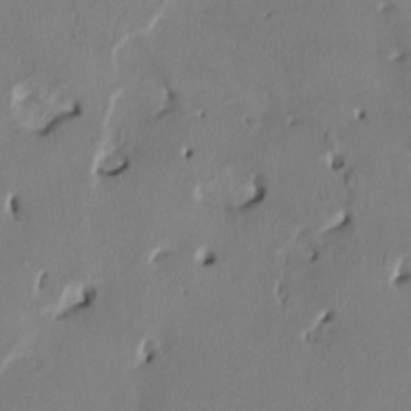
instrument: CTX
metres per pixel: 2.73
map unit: HNhu
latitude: 2.3656
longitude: -5.0269
